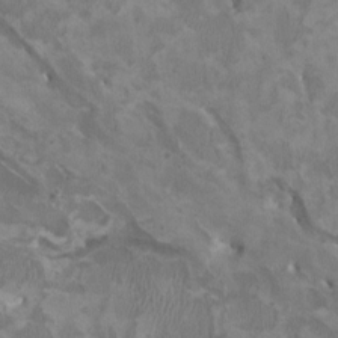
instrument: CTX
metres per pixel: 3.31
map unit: HNhu
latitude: 2.8002
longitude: -3.6883
